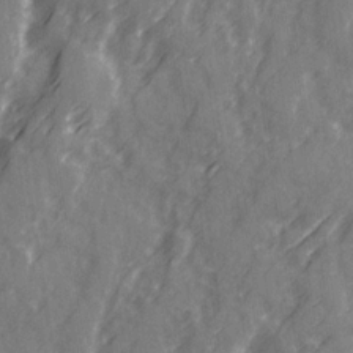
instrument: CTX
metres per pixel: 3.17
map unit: Ave
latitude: 20.4601
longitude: -131.4616
